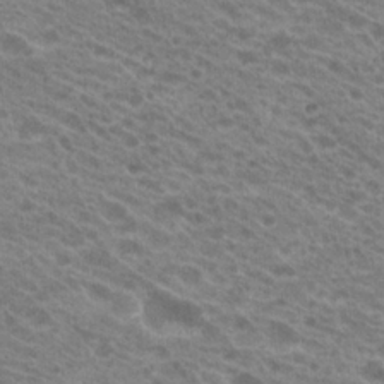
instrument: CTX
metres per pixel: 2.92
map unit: Hto
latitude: 21.7639
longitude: -38.2145
